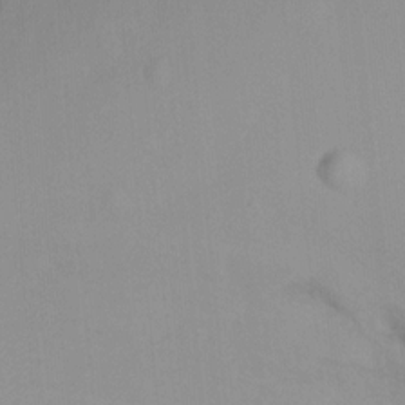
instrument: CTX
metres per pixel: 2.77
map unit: Htu
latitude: -15.2376
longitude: -47.0081
